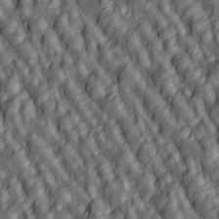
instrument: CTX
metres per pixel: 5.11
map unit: lAa
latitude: 5.1025
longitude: -116.5168
